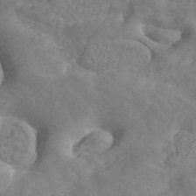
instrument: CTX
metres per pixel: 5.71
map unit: ANa
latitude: 43.9906
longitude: 25.5966
